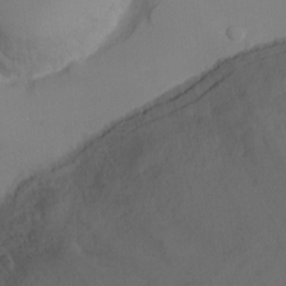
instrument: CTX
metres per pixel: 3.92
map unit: Ht
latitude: -8.8030
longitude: -31.7639
